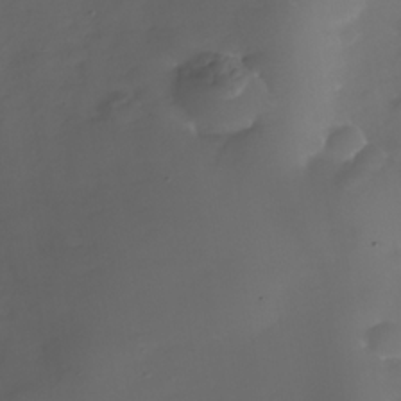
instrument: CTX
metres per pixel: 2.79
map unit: Nhe
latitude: -34.5763
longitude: -88.2901
